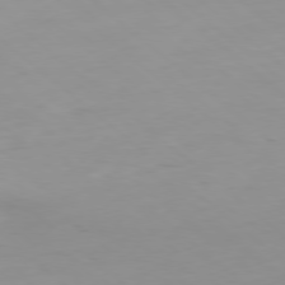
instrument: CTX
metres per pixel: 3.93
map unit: Hpe
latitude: -78.8975
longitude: 12.1417
